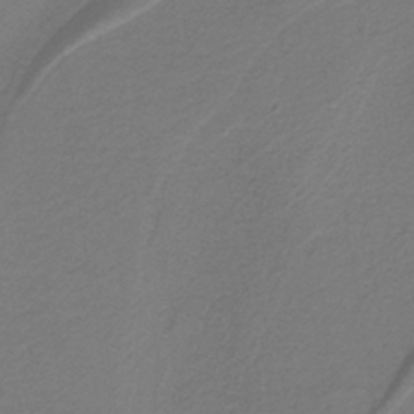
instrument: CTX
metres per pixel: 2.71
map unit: HNb
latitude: -38.9920
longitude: 53.3509
